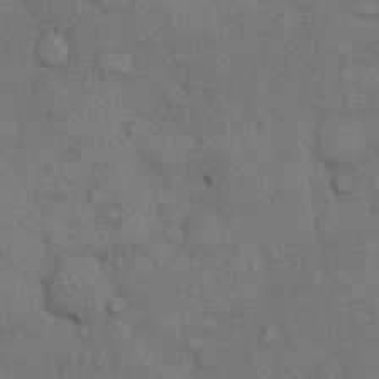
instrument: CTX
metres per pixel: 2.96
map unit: Hto
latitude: 10.9136
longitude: -61.1781
